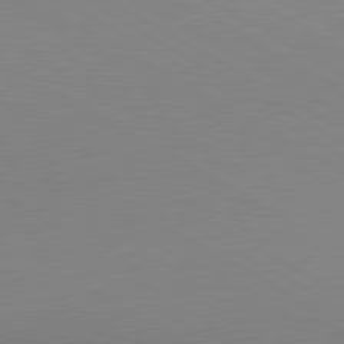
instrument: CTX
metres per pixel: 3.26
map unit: lApd
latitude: 80.2333
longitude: 127.8044
